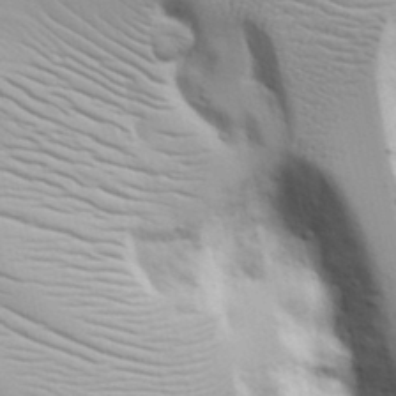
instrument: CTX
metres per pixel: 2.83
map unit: lAvf
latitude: 16.5546
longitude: -125.6505
